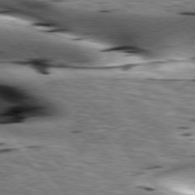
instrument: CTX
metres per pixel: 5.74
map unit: lApd
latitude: 76.2900
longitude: -61.3670
